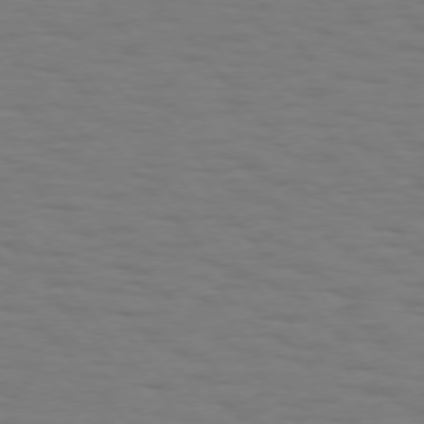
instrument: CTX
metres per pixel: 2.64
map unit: Hpe
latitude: 75.3104
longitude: -132.2900
